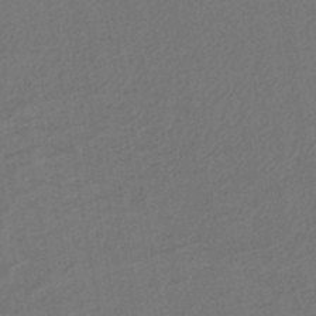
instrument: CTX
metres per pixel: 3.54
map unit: lHb
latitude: -43.5966
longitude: 68.2172
